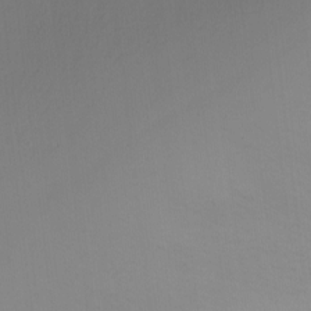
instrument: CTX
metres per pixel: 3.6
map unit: Ht
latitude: -2.8974
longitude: -27.9150
